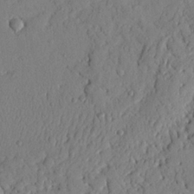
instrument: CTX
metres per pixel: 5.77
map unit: Nhu
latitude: 20.3090
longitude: -77.4615
